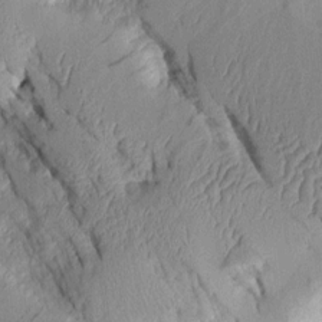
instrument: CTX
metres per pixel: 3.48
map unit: Aa
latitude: 9.3482
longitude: -128.1389
